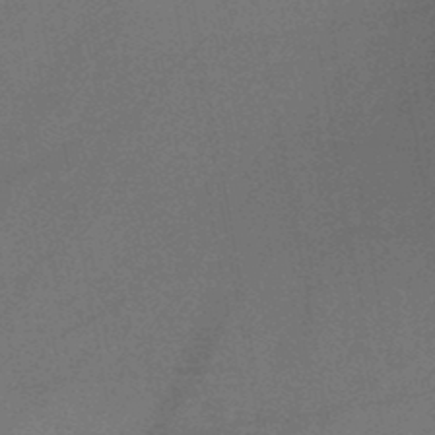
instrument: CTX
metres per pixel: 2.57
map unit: HNb
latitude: -47.1242
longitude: -39.8583
